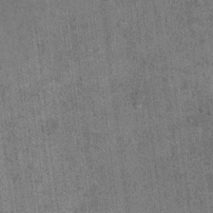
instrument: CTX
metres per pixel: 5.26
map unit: Hto
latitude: 10.8380
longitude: -36.2522
